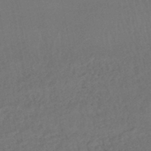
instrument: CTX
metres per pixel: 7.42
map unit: HNhu
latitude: -47.6155
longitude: 97.2754
